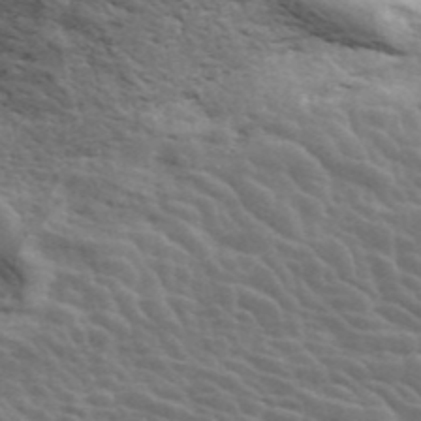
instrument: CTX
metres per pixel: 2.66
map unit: ANa
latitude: 45.7072
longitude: 38.1228
